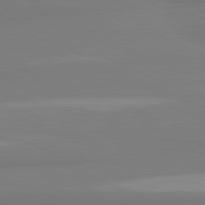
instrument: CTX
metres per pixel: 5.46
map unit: lApd
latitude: 81.9528
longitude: 178.1983
